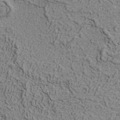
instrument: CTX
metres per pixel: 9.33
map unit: ANa
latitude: 35.4615
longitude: 13.3132
